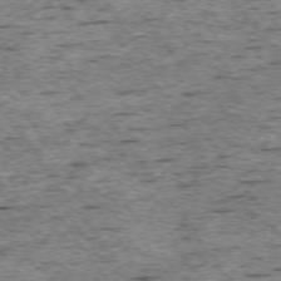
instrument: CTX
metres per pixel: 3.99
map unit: Ap
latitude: -74.4251
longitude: -87.8772
